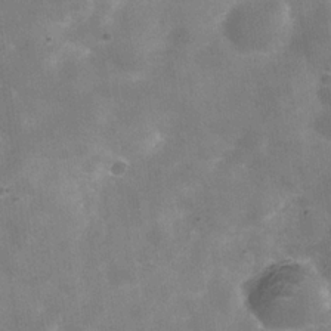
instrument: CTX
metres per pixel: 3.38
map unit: Hve
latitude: -30.8975
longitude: 93.8611
